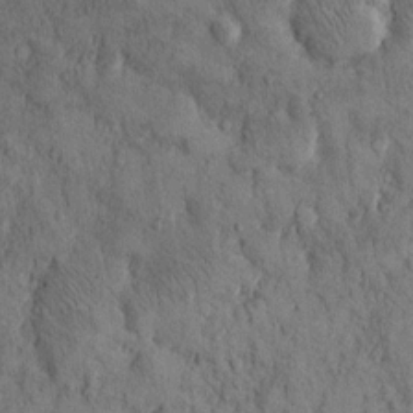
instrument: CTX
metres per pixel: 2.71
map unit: Hto
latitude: 12.1389
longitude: -59.8583
